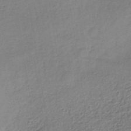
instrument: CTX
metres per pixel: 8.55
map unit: lHb
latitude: -35.9745
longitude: 63.3509
